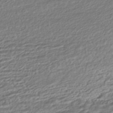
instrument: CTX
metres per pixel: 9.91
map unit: HNhu
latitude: -44.9353
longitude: 101.1431
